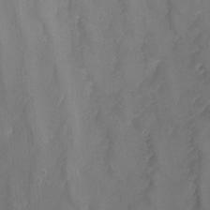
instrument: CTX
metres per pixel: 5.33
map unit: Nhu
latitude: -14.0661
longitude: -59.4426
